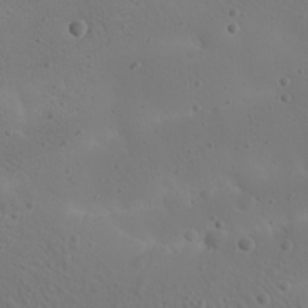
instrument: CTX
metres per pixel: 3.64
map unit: Nhu
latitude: 22.9325
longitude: -72.2145
